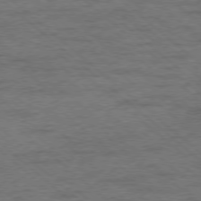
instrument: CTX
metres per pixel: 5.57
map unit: Ap
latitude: -78.4818
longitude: -50.5356
